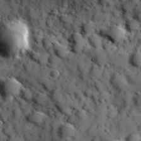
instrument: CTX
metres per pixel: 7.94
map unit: Hve
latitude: 24.6490
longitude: 146.9353
